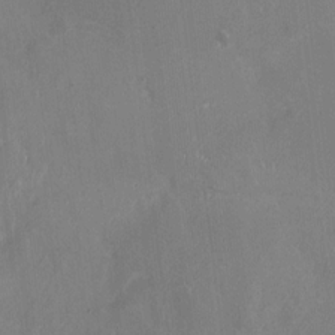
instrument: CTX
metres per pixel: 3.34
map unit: HNhu
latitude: -1.2187
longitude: -1.5938
